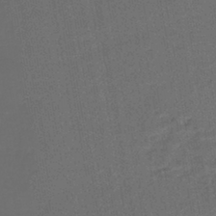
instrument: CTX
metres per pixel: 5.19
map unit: lHb
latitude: -43.5588
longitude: 60.9164
